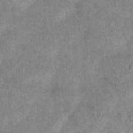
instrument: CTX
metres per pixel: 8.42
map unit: HNhu
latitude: 0.3278
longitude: -4.3845
